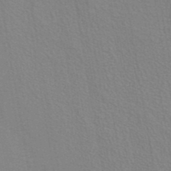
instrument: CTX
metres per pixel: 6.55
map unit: ANa
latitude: 39.5560
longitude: 22.1228
